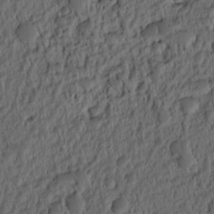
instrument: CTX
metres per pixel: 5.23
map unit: eHh
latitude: -0.9731
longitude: 15.8990
